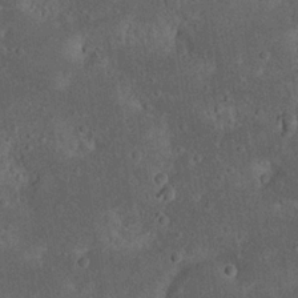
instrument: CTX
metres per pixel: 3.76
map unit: Nhu
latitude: 22.5735
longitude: -71.6316
